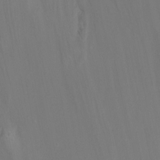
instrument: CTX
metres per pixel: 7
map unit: Ht
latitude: -9.7289
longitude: -38.1578
